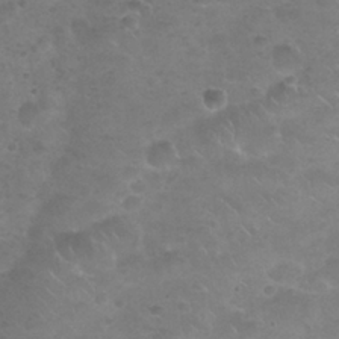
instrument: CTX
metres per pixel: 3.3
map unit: Nhu
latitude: 25.6693
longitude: -52.0633
